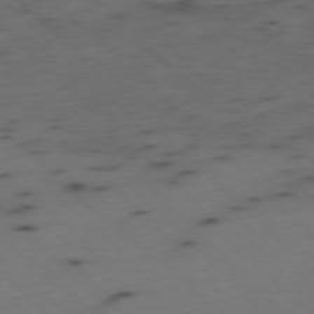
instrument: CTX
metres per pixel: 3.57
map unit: Ap
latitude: -78.2739
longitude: -62.0822
